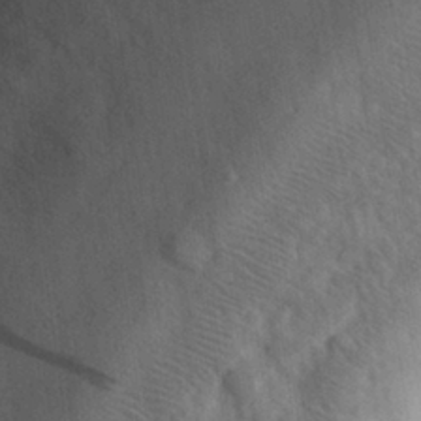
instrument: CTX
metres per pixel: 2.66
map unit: eHh
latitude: 30.4790
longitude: -71.4993
